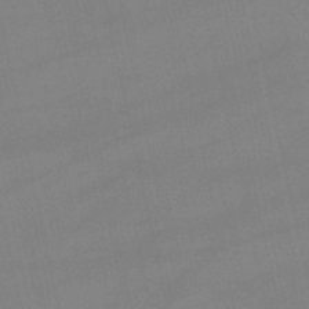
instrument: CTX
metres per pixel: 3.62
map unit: lHb
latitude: -46.7652
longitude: 70.4818
